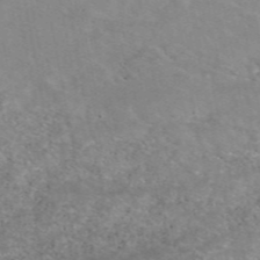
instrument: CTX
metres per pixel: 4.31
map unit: eAb
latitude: 48.2900
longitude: 120.8030
